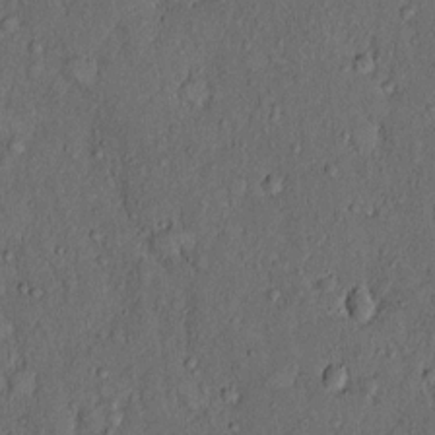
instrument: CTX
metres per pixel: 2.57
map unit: Hto
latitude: 10.6113
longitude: -59.8205
